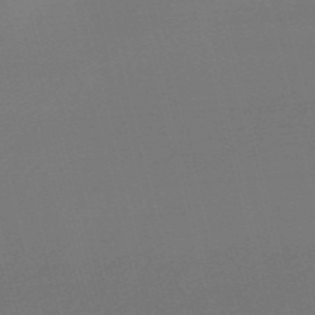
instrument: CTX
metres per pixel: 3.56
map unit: Nve
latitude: -56.8597
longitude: 62.9352
